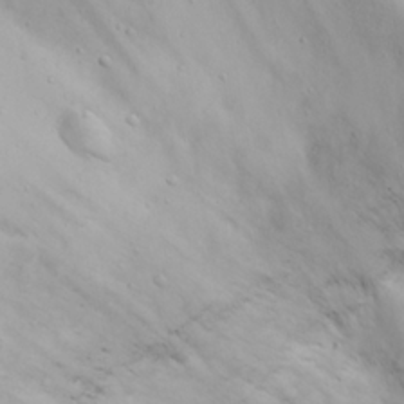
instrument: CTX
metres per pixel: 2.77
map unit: Nhu
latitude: 21.2726
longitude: -71.9717
